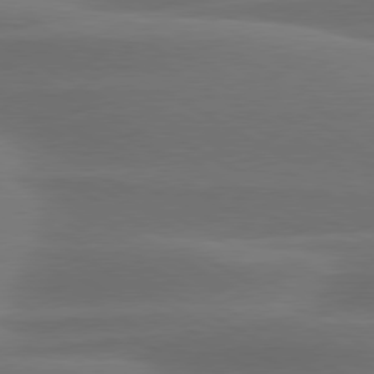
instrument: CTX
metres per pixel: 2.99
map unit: lApd
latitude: 79.1592
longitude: -114.9513
